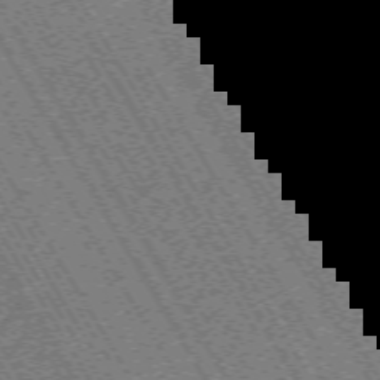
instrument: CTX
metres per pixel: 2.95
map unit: Hpe
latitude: -70.7085
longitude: 10.8975
